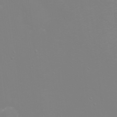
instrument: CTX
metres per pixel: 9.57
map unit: eHh
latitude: -2.4817
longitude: -75.5938
